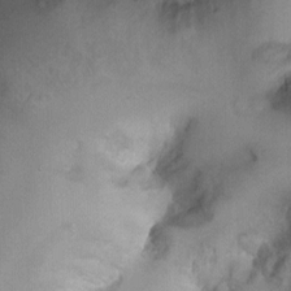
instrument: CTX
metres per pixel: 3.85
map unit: Ht
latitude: -0.9353
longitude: -15.3671
